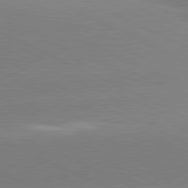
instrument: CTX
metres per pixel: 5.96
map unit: lApd
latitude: 81.1403
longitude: -154.8002
